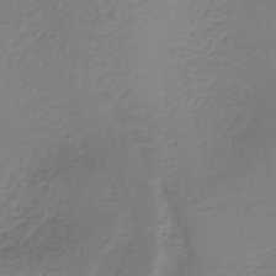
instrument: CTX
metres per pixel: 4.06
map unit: lHb
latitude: -37.3698
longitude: 61.8422
